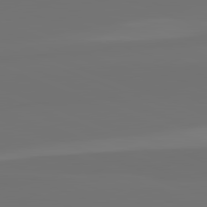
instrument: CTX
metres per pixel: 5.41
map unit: lApd
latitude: 82.3845
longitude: 154.5763
